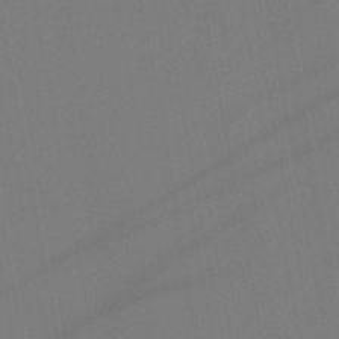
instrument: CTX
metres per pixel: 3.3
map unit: lHb
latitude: -47.1053
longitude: 71.6911
